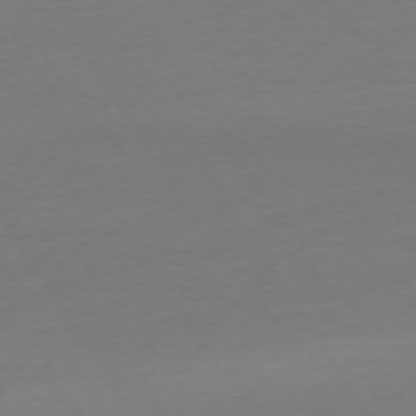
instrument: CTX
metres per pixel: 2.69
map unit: Ap
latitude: -74.9353
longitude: -68.1578
